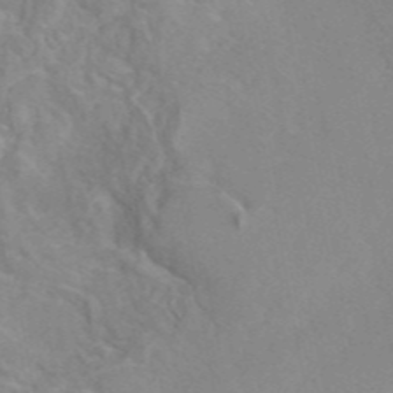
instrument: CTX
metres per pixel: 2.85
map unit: eAb
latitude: 45.5938
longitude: 110.1983
